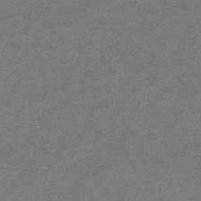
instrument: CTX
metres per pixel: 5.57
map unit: HNb
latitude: -55.2376
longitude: -46.0444
